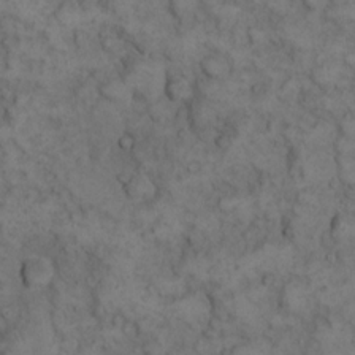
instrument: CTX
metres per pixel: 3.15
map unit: eHh
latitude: 13.6127
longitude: -64.6301
